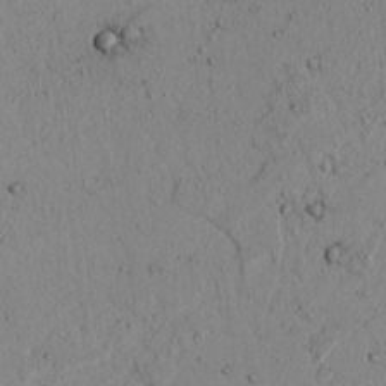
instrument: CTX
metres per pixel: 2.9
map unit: lAvf
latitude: 7.0647
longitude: 169.0486
